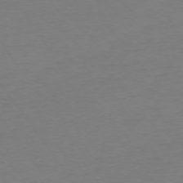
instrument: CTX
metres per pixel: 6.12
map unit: Ap
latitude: -74.4629
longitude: -71.7827
